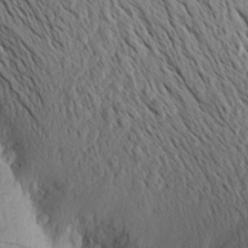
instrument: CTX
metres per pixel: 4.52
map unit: Aa
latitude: 26.7813
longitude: -145.0836
